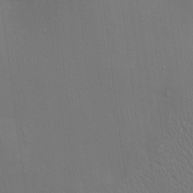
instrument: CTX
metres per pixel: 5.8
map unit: Aa
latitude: 14.9892
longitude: -147.6316
